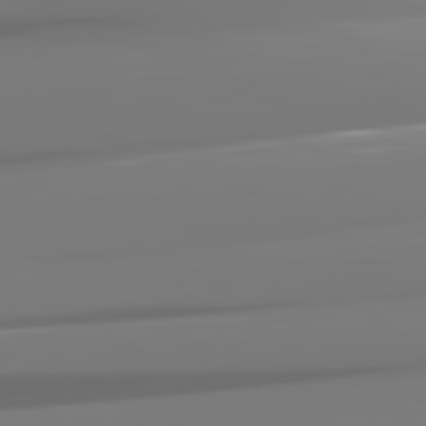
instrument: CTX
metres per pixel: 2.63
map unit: lApd
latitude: 82.4034
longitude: -145.3670
